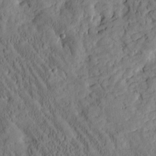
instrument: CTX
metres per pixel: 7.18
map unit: Htu
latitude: -3.1242
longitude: 174.6896
